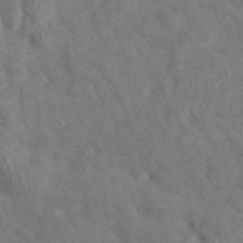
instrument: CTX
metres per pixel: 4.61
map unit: eAb
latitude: 35.0647
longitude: 111.1620
